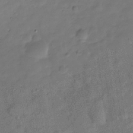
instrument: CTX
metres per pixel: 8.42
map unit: Hve
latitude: -30.5385
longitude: 91.9745
